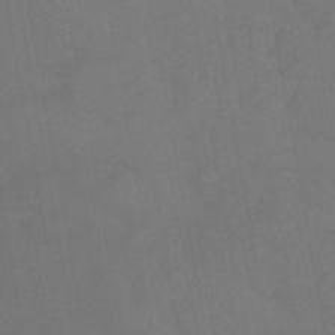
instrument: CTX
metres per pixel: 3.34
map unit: eHb
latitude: -43.5777
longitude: 87.7289
